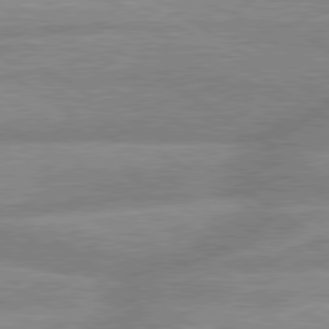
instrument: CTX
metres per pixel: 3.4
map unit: lApd
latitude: 80.0255
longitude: -164.8380
